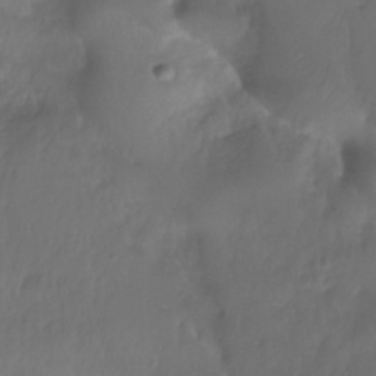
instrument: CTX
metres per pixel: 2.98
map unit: Nhe
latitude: -36.9730
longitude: -179.0081
